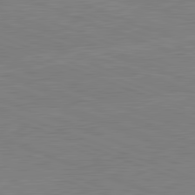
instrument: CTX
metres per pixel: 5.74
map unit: lApd
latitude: 81.9528
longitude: -158.6868
